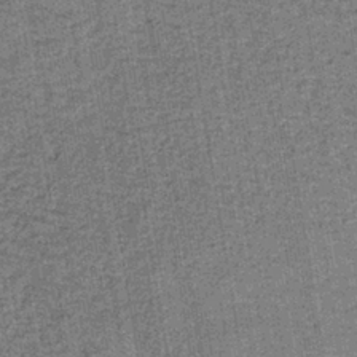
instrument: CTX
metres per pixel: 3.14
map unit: lHb
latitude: -38.9164
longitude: 60.6330
